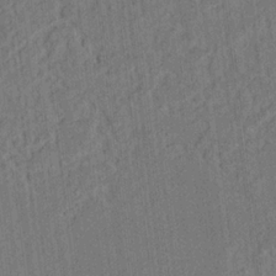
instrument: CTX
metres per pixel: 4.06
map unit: lAvf
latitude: 7.4237
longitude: 164.8597
